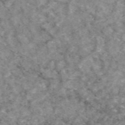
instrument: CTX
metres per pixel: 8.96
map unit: eAb
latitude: 48.1389
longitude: 110.8785
